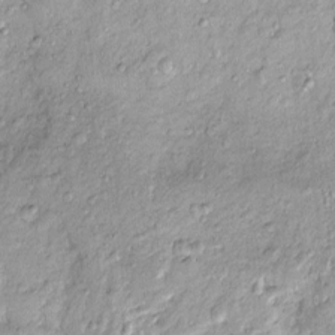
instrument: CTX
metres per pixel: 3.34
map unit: Htu
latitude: -5.2565
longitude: 158.9920
